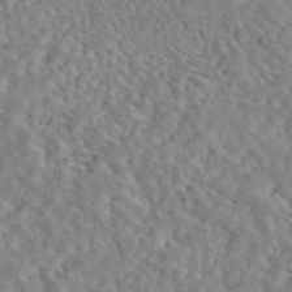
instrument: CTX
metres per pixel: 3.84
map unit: eAb
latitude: 44.7246
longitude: 116.6518
